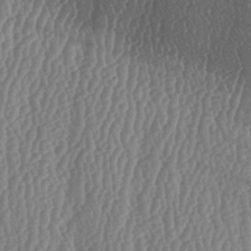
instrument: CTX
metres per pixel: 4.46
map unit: lAa
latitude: -6.9352
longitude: -129.9528
